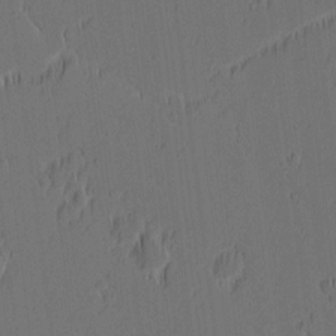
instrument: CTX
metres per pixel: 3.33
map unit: Nhu
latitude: -5.7855
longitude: -153.1781
